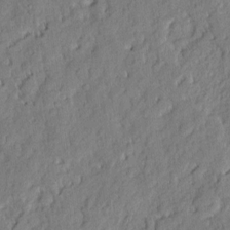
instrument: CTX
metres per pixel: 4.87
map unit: eHh
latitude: 6.9136
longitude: -75.9150
